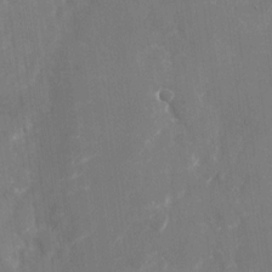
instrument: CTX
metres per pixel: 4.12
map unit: Nhu
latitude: -23.5210
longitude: -72.7813
